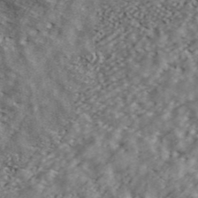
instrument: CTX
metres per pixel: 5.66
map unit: ANa
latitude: 43.4993
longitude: 47.2754
